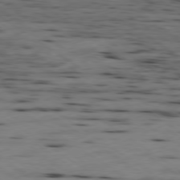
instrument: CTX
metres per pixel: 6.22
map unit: Ap
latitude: -79.7099
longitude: -101.4804
